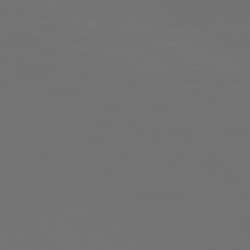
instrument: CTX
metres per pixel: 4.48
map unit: Ap
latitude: -76.4440
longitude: -82.0822
